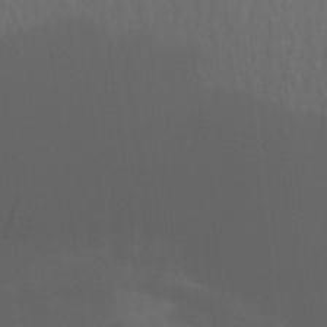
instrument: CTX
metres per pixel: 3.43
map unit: Aa
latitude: 29.0269
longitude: -139.0458
